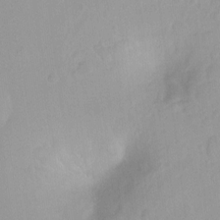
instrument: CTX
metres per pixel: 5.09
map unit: Hto
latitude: -8.5007
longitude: -42.5168
